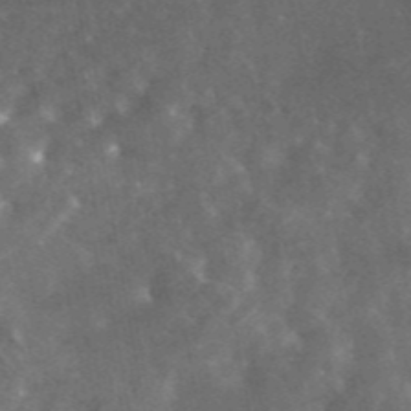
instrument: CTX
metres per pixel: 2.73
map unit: eAb
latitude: 45.1214
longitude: 122.9920
